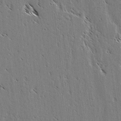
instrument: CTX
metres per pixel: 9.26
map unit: lAvf
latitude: 2.9891
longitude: -105.4427
